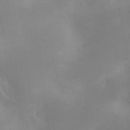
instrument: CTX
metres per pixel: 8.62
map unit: Ave
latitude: 0.4412
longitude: -114.3845
